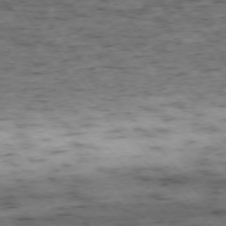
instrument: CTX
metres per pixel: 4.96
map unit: Ap
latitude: -75.8801
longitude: -90.5546
